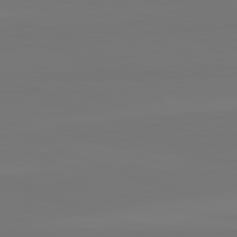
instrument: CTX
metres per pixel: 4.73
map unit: lApd
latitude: 82.6112
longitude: 155.8423
